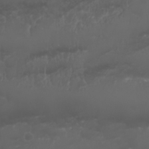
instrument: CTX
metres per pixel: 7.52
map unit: Nhu
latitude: 22.6679
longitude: -63.6127
